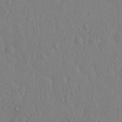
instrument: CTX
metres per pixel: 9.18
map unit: Hto
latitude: 14.7436
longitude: -29.5938
